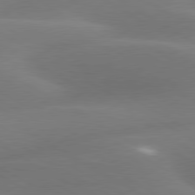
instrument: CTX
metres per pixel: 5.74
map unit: lApd
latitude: 79.9906
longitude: -88.7436
